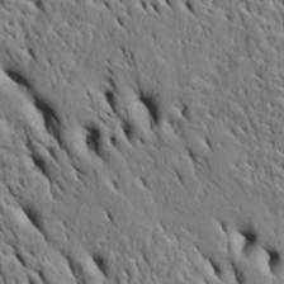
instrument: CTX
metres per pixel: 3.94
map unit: Htu
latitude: -5.3887
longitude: 153.4454
